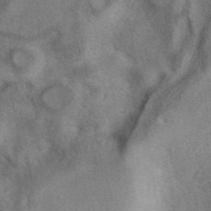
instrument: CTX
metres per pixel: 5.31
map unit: eAb
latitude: 41.0269
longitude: 107.7100
